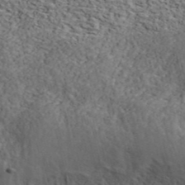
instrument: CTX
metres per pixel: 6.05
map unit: ANa
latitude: 42.2523
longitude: 49.7478
